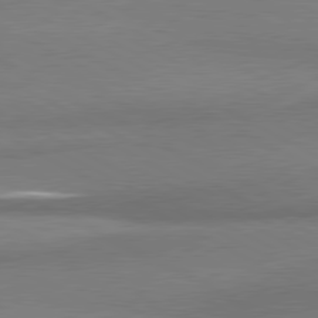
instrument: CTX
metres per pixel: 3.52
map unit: lApd
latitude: 80.4034
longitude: 167.2187
